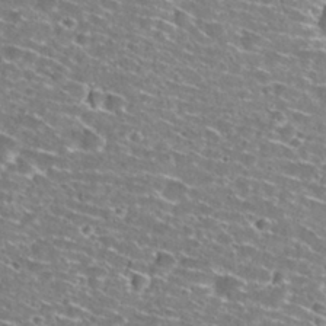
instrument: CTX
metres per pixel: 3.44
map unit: Nhu
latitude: 29.1025
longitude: -49.5182
